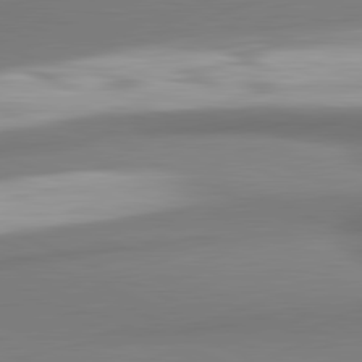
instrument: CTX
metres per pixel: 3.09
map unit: lApd
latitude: 81.6694
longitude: 176.2173
